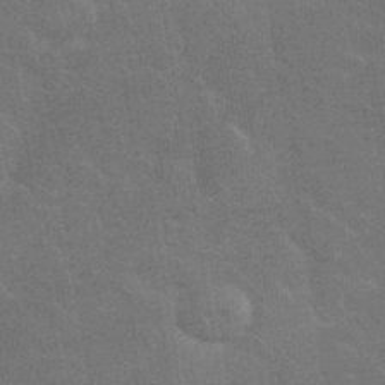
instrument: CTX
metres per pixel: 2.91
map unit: eHh
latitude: 36.6113
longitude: -66.7813
